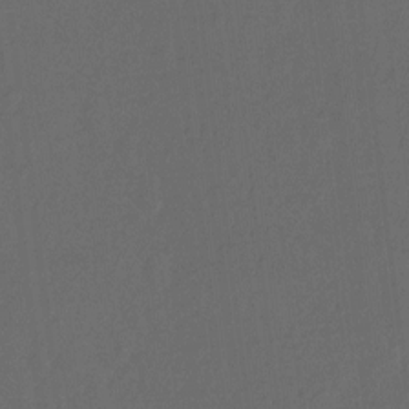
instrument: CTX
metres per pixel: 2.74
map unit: Hto
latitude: -10.1417
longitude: -36.9325
